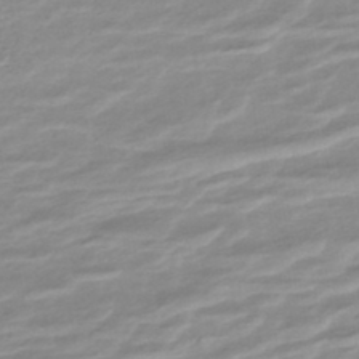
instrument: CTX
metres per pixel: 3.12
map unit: HNhu
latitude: -45.8800
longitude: 107.5210
